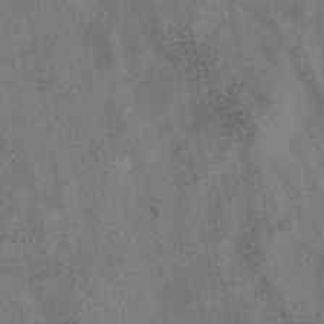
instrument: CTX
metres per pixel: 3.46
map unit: HNhu
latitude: -39.7856
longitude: 102.4629
